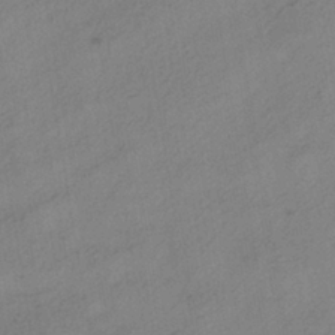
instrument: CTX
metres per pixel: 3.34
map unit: HNhu
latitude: -40.4629
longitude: 101.8233
